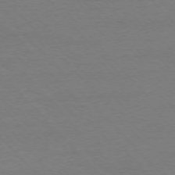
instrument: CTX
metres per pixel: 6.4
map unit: Ap
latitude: -76.9542
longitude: -93.2726
